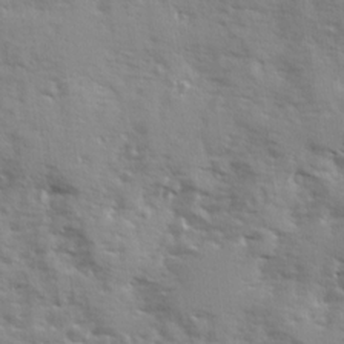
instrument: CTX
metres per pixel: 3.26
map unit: Ave
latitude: 12.6113
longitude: -102.0255
